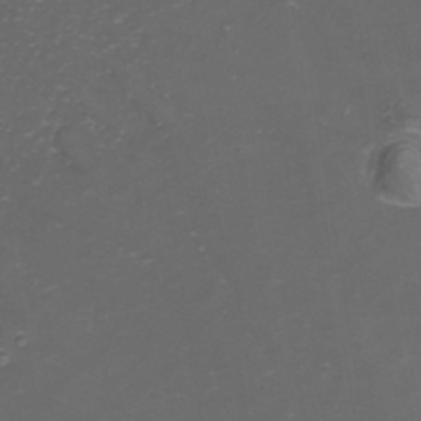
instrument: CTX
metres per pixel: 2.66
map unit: Hve
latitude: 33.2726
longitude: 149.1809
